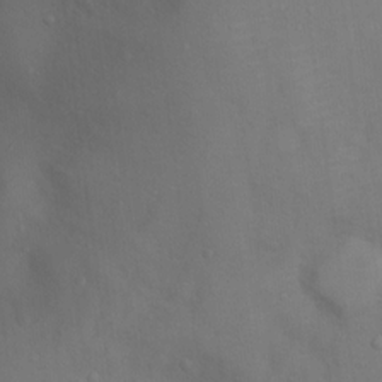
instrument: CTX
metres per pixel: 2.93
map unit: Ht
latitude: 11.5749
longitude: -40.5923
